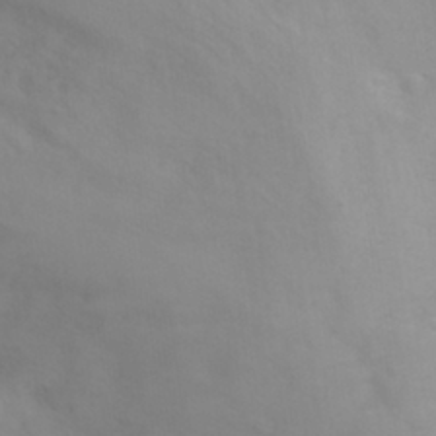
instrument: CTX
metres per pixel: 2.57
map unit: eHh
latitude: 31.8206
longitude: -60.5734
